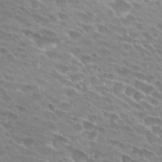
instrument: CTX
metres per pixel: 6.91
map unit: Hto
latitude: 27.8206
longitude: -42.2712
